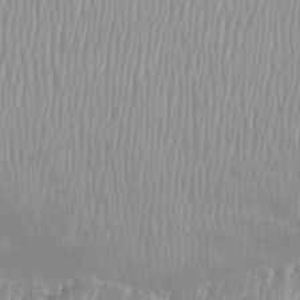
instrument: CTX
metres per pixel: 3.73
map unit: Htu
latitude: -8.6896
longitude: -76.3656
